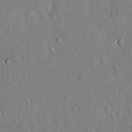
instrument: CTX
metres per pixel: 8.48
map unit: Hto
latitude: 16.4979
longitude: -57.6127
